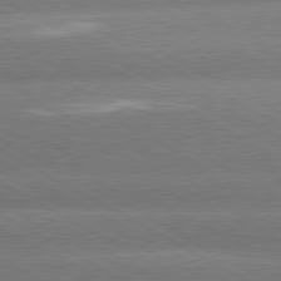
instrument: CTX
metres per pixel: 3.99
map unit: lApd
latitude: 80.5168
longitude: -150.2522
